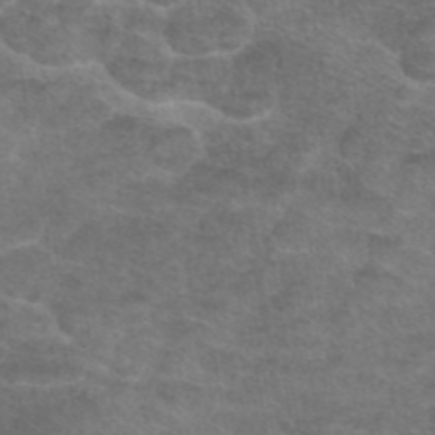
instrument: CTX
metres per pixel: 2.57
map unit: eAb
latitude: 45.0836
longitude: 103.5588
